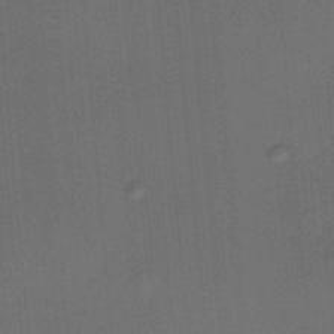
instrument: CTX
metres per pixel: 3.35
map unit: HNhu
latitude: 12.1200
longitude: 10.9164
